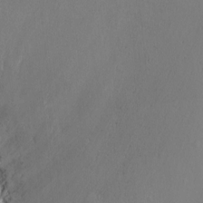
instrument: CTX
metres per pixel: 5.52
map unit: Ht
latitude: -15.8612
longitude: -44.0633
